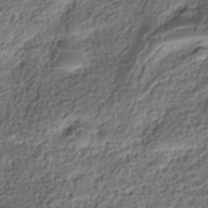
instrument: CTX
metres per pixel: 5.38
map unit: Nhe
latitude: -38.8786
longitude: -148.4034
